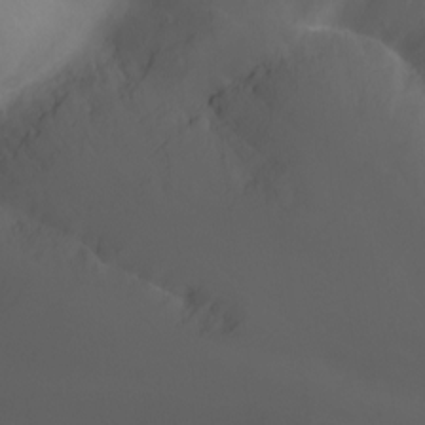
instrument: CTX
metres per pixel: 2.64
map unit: Nhu
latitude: -11.7856
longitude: -74.8002
